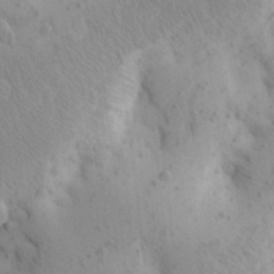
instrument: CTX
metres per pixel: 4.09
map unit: Aa
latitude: 26.4412
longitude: -149.4993
